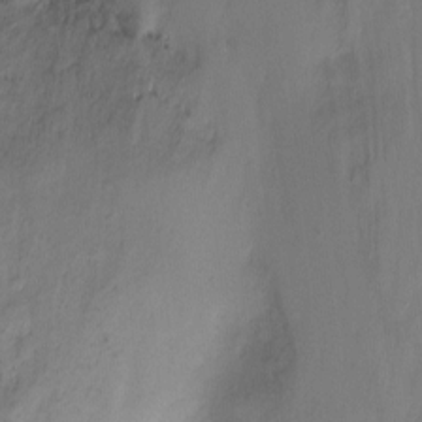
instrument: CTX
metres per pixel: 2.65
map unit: Ht
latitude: -9.8989
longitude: -27.8583
